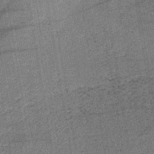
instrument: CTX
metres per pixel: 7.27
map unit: lHb
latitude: -39.1620
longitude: 74.1984
